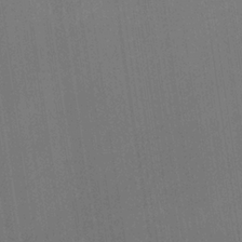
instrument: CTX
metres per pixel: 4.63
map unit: HNb
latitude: -31.9178
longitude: 63.5777
